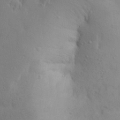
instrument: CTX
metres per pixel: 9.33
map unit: Aa
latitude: 27.3482
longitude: -148.4790
